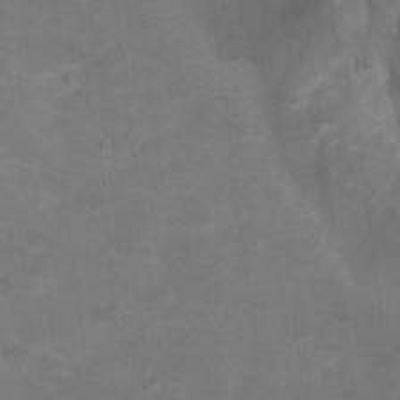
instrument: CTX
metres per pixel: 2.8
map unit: Nhu
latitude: 18.1200
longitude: -32.2334
